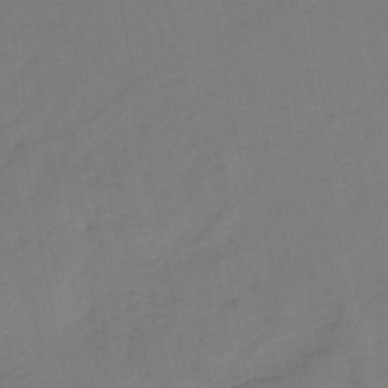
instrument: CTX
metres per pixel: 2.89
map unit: eHb
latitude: -46.1228
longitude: 80.7841
